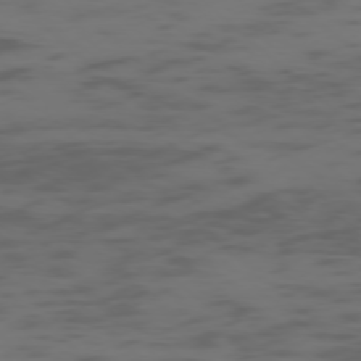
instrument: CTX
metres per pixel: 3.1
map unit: Ap
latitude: -76.8786
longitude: -67.9717
